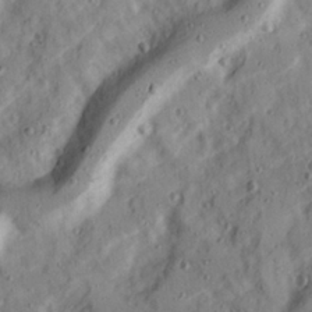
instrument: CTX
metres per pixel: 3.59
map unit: Ave
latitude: 22.2711
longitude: -131.4994
